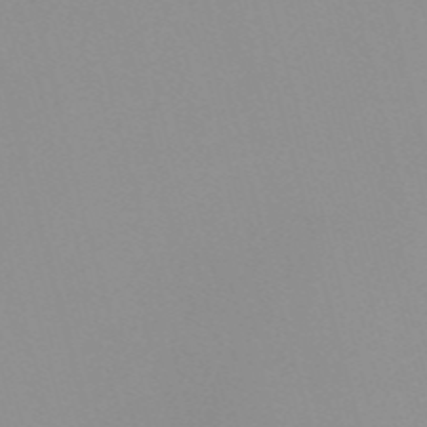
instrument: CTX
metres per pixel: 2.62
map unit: Nve
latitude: -57.5966
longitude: 60.2739
